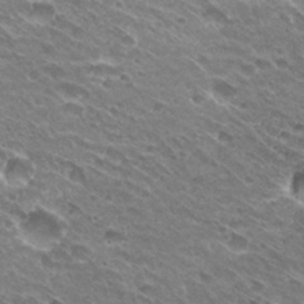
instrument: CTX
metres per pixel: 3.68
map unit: Hto
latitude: 31.1970
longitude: -42.8758
